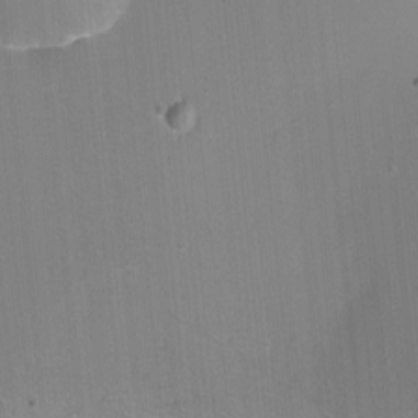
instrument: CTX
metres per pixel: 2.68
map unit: Nhu
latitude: -11.5021
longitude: -47.0270
